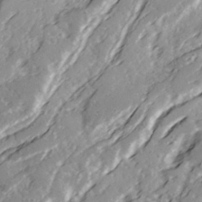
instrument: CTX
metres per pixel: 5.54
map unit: Ave
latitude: 21.4994
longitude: -131.5372
